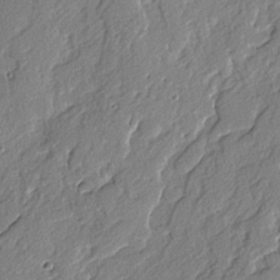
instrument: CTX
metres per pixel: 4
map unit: lAvf
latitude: -4.1228
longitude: -108.8947
